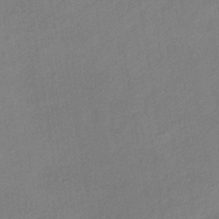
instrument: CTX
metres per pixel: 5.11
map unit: lHb
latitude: -37.8422
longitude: 72.5385
